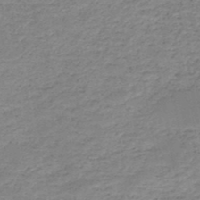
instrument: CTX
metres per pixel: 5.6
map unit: HNb
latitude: -48.6897
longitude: -39.7072
